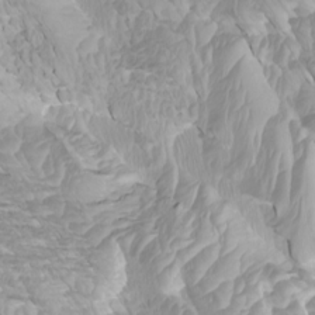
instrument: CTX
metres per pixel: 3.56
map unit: Htu
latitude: -4.3873
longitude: -73.6883
